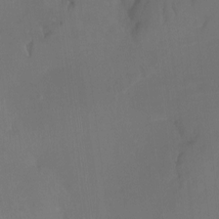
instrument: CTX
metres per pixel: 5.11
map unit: Htu
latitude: -12.9920
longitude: -47.4238
